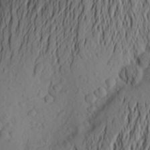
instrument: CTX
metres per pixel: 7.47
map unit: Aa
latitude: 26.1200
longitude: -146.9892
